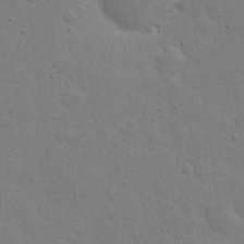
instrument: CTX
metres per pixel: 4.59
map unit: eHh
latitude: 20.8947
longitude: -62.5546
